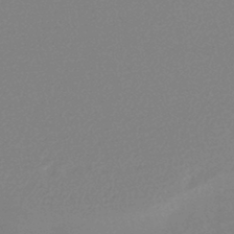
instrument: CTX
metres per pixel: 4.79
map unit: lHb
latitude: -42.6518
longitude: 75.2187
